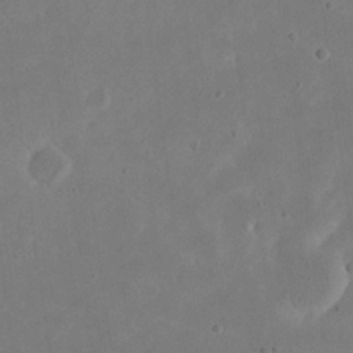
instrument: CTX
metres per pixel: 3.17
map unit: eHh
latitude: 20.8758
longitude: -70.8380
